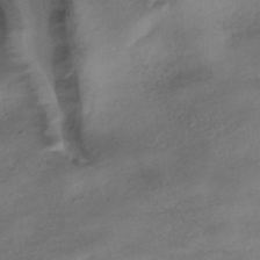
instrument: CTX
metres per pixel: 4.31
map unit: HNhu
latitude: -40.5385
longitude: 99.1431
